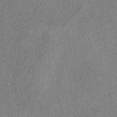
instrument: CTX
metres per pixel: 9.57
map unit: HNb
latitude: -33.2376
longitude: 55.6911
